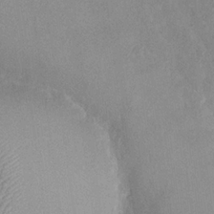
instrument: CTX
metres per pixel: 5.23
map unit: Nhu
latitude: -30.4440
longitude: -60.4412
